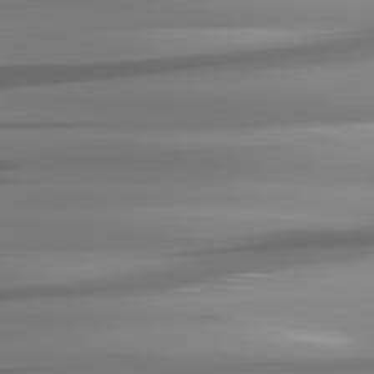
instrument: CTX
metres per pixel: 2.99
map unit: lApd
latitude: 81.8205
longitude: -142.2523
